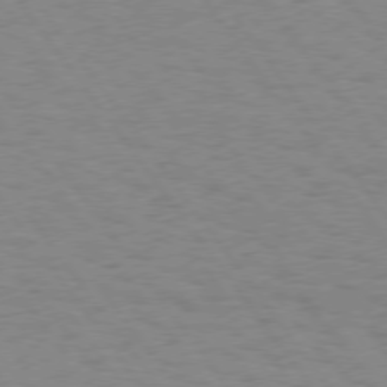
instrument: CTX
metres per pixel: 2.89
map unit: Hpe
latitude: 74.6679
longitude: -136.3845
